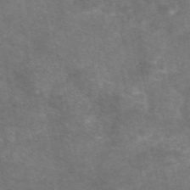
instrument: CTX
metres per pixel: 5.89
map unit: eAb
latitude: 47.0270
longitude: 119.7667
